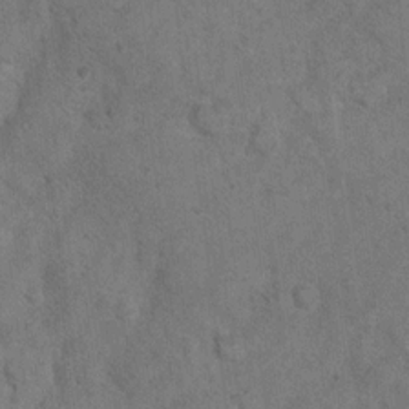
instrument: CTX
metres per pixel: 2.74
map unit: Hto
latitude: 11.9528
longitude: -37.2915
